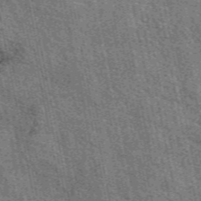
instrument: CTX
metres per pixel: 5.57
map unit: eAb
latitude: 50.7813
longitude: 112.4440
